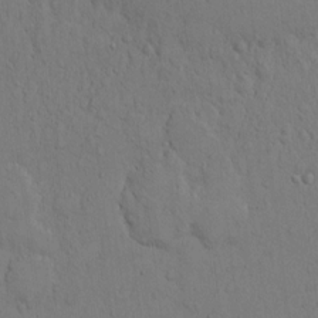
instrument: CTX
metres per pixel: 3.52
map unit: Hto
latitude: 11.4238
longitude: -57.8016
